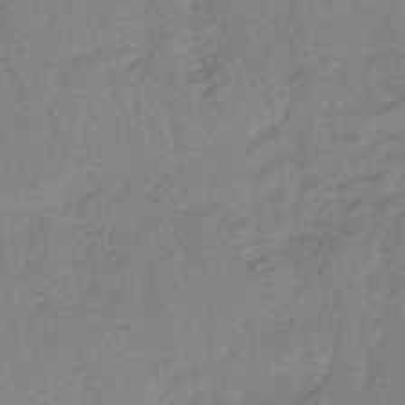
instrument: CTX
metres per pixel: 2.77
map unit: lHb
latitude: -40.6518
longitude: 67.7855
